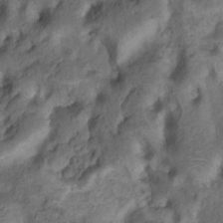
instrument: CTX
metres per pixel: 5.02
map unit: Nhu
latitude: 11.3860
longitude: -27.4049
